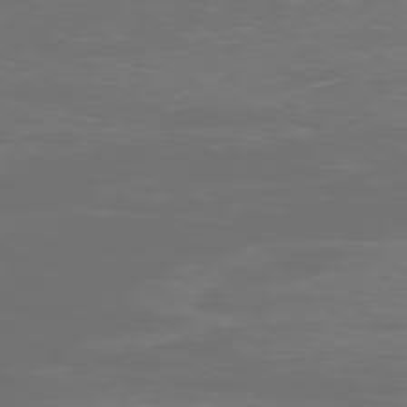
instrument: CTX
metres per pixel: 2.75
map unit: Ap
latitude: -78.9352
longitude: -93.0080
